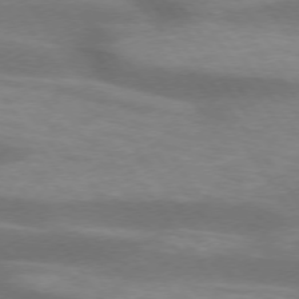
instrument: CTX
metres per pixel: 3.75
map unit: lApd
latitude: 74.1956
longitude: -54.6679
